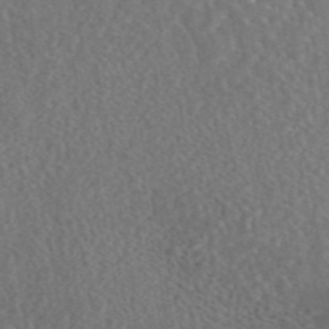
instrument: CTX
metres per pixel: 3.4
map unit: eAb
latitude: 44.7624
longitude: 110.5195
